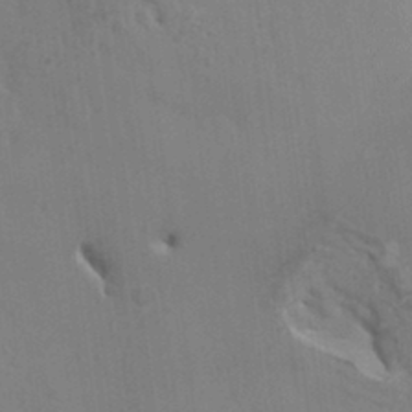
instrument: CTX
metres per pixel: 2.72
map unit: HNhu
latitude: 5.0836
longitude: -2.4979
